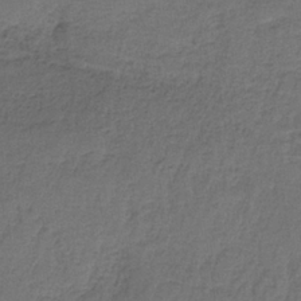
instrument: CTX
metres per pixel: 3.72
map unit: HNb
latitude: -35.6155
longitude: 58.7652
